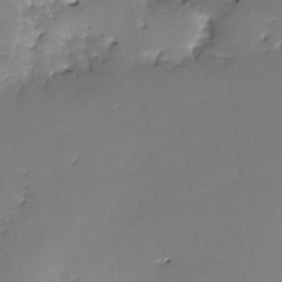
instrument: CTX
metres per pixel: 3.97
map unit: Nhe
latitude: -26.8219
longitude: -109.8583
